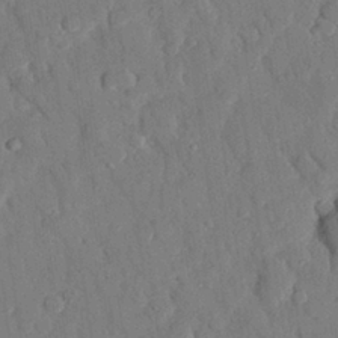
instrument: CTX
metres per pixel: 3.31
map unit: eHh
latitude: 27.0459
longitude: -79.0837
